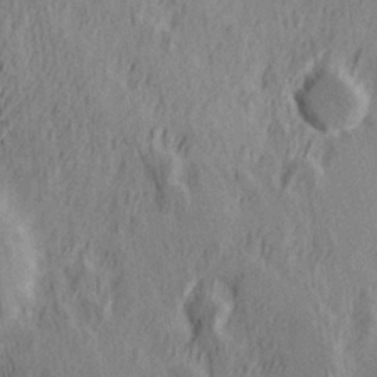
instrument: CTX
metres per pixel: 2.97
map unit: Hve
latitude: 25.7449
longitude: 146.0472
